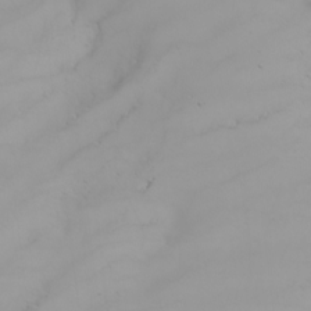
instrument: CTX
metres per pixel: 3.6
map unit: Nhu
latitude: -4.8597
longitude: -92.9702
